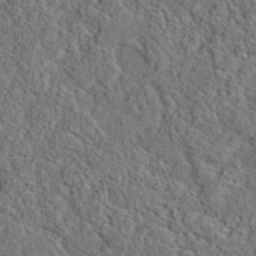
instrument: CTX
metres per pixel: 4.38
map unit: eAb
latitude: 38.1011
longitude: 112.6708
